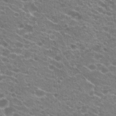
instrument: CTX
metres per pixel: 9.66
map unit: Hto
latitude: 21.7072
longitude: -39.8016
